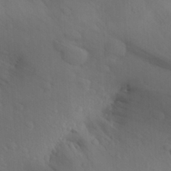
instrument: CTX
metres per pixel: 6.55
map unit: Aa
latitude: 25.3103
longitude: -146.5924
